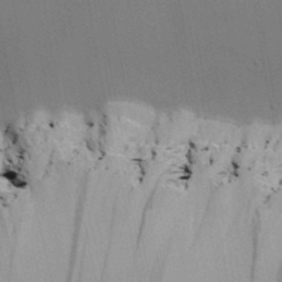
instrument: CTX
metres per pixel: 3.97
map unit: lAvf
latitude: 26.0444
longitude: -111.9339
